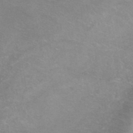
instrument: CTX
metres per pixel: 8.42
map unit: Ht
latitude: 1.2726
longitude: -33.2159
